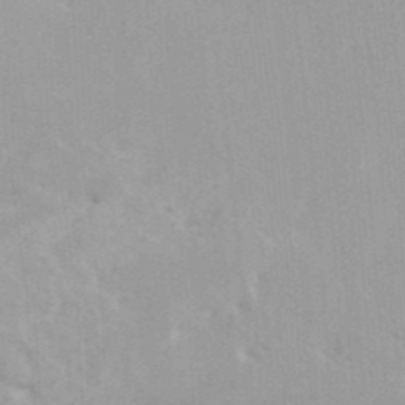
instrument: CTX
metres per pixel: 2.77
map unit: HNhu
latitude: 6.8758
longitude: -2.1011
